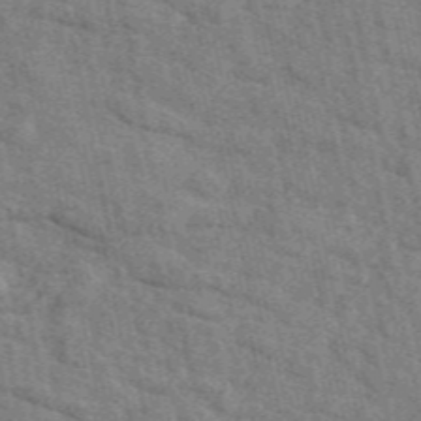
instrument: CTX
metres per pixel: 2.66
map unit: eAb
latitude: 48.7057
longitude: 106.2929
